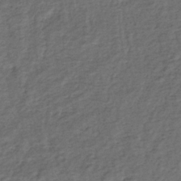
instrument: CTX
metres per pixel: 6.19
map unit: lHb
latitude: -35.8422
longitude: 69.8989
